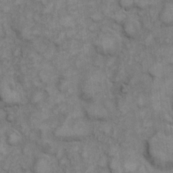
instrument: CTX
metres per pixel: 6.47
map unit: eHh
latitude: 6.6113
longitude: -64.9892
